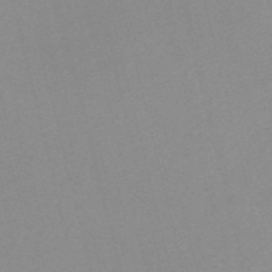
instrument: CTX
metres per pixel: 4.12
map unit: Nve
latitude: -57.2376
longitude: 58.8030
